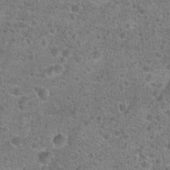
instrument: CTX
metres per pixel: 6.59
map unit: Hto
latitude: 19.8583
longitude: -42.8002
